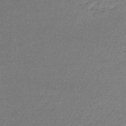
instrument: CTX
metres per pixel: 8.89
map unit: lHb
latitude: -43.9556
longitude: 62.3306
